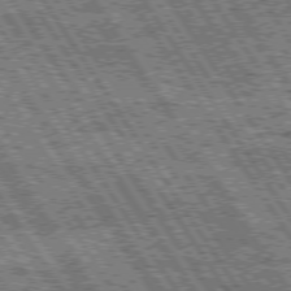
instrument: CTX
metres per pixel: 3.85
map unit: Hpe
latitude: 74.6302
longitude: -153.2915
